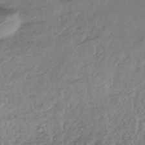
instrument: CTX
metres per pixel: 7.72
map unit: HNhu
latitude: -43.7288
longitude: 96.3873
